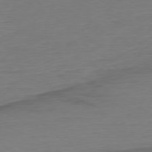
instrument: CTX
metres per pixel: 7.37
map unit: Ap
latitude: -79.5021
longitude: -57.1025
